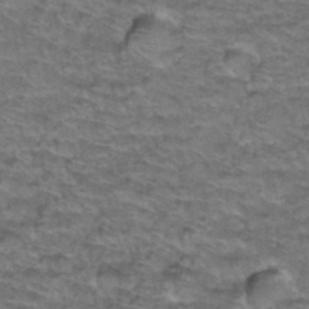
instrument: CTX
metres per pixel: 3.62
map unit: Hto
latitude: 38.1578
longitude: -43.7261
